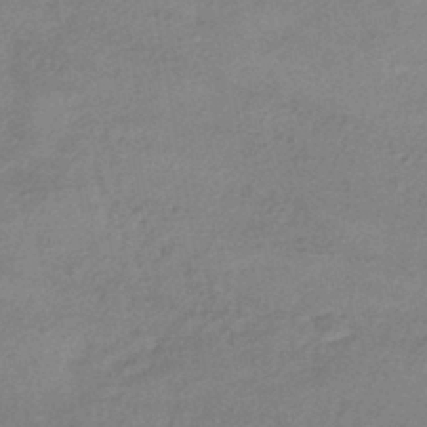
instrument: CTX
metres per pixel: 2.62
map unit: HNhu
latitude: -42.3306
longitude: 89.9178
